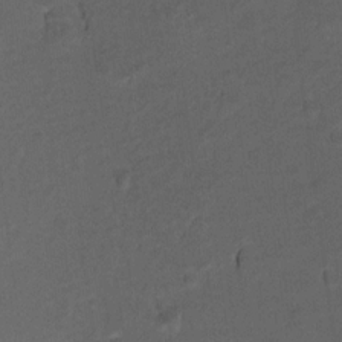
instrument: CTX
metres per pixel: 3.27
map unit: Ht
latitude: 10.6680
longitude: -33.6127
